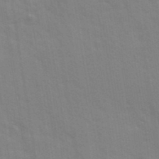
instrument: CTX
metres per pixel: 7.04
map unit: Ave
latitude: 11.0648
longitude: -102.2144
